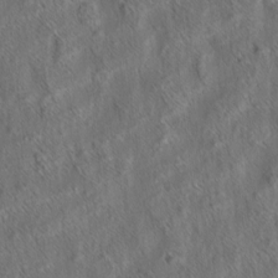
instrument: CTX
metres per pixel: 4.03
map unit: eHh
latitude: 6.6301
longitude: -76.5545
